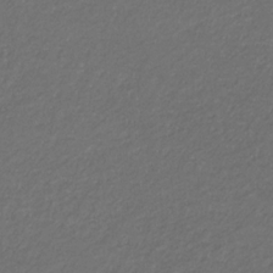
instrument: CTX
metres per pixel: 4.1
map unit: eHb
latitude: -32.4251
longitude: 69.8422
